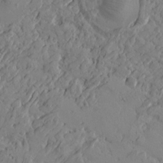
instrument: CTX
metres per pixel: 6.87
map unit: Htu
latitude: -4.3873
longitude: -176.8758
